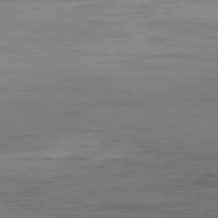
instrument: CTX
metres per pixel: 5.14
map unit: Hpe
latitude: -80.5952
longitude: 19.0675
